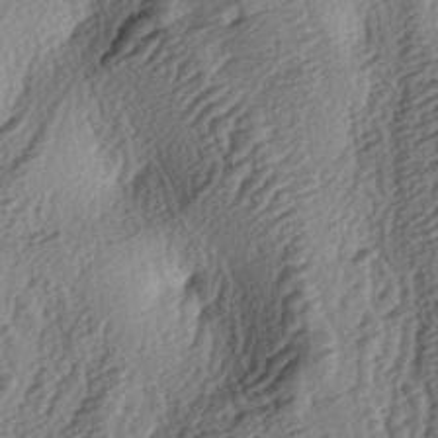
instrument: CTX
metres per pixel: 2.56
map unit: lAa
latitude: -3.7099
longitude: -123.4993
